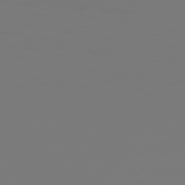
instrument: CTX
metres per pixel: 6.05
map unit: Hpe
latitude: 78.3090
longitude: -135.7071
